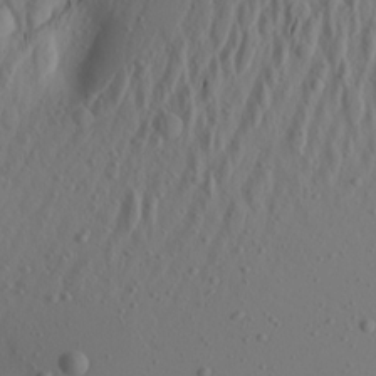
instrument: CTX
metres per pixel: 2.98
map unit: Aa
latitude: 21.4238
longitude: -145.6694
